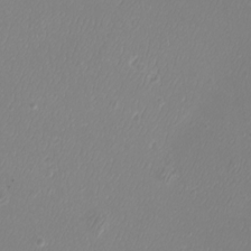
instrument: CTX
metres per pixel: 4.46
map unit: Htu
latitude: -6.6140
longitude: -73.5183
